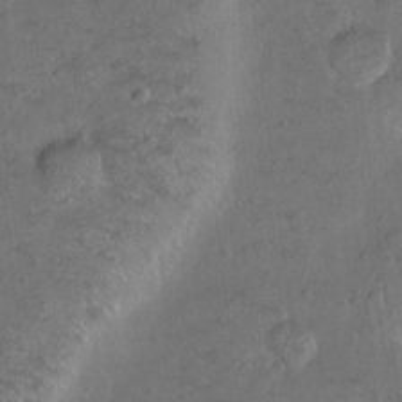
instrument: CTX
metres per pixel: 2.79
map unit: Hto
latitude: -7.4454
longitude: -36.0633
